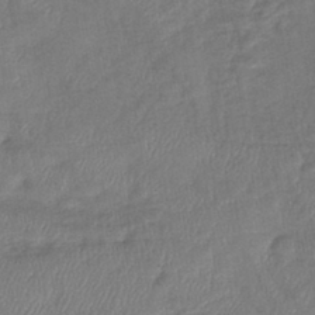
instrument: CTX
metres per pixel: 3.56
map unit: lHb
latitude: -42.1416
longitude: 80.7274
